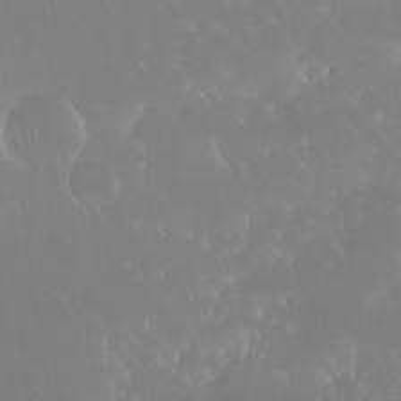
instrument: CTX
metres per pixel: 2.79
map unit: Nhu
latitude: 29.8961
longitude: -57.6693
